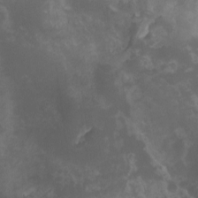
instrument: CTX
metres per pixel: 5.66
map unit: Nhu
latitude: -12.2929
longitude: -74.4601
